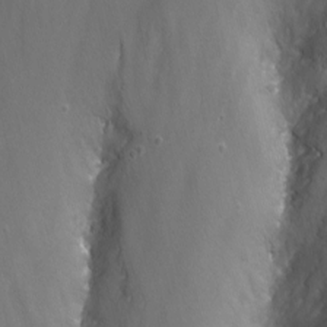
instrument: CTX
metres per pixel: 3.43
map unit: Nhu
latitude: -13.7289
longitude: -66.2522
